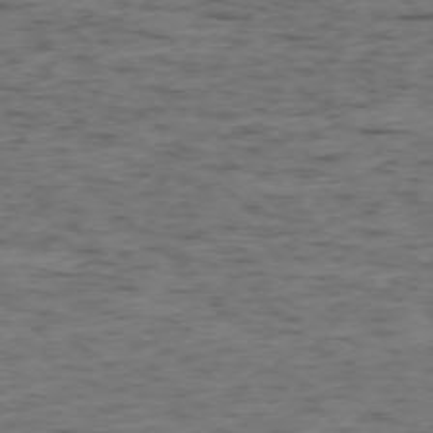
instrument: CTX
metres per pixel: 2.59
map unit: Ap
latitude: -76.5574
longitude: -90.9136
